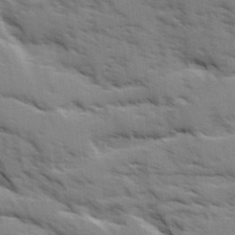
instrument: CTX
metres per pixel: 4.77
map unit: Ave
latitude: 1.4993
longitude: -110.1767
